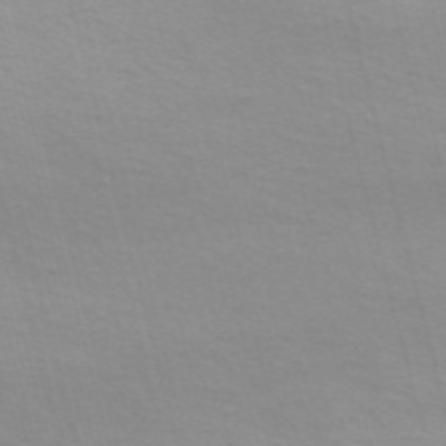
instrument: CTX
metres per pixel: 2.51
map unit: Nve
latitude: -57.3698
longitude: 63.4643
